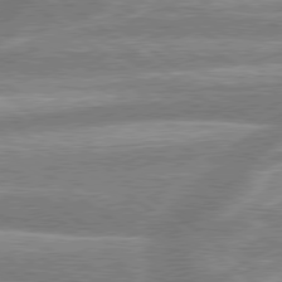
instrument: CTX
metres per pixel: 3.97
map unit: lApd
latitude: 79.1403
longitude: -158.9325
